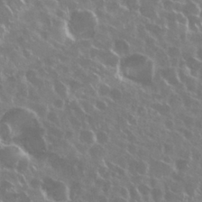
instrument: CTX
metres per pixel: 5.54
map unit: Nhu
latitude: 29.1403
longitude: -60.4223
